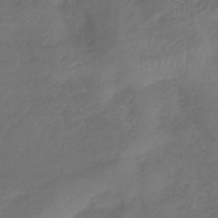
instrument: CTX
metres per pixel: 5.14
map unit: lHb
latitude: -39.5966
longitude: 74.9542
